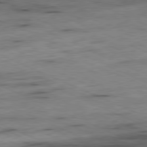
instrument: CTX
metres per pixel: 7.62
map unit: Ap
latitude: -81.3321
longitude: -71.1025
